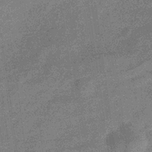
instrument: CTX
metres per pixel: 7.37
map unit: eHb
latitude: -32.9920
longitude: 75.5966
